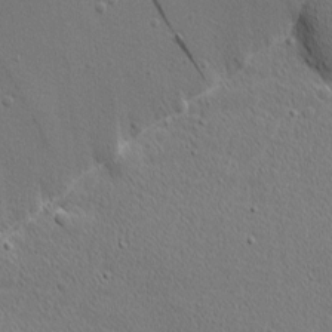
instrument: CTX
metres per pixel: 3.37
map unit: Nhu
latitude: 1.1214
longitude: -77.8016
